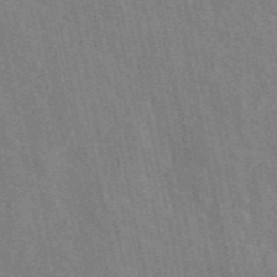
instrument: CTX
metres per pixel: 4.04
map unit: ANa
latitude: 48.8758
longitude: -78.2145
